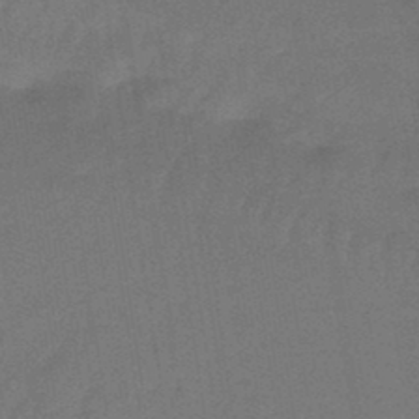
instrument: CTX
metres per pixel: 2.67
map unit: HNhu
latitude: -45.8611
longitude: 90.8975
